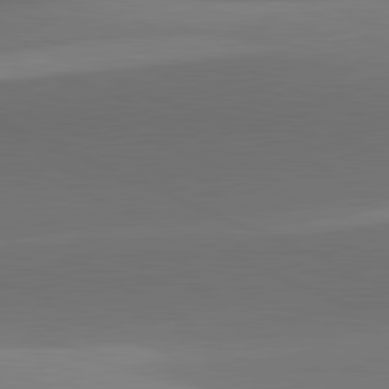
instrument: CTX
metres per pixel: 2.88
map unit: lApd
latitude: 81.6883
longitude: 130.9730
